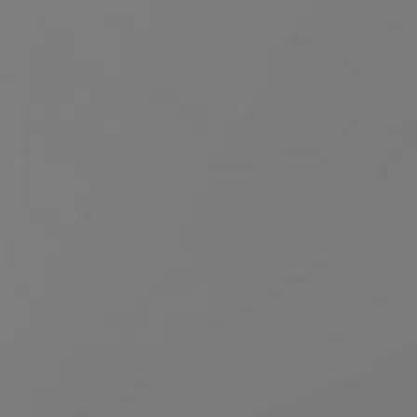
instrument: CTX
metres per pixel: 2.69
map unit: Ap
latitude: -77.1620
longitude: -62.4790
